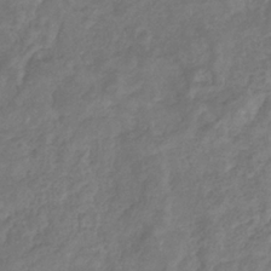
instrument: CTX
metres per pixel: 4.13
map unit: eHb
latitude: -34.7841
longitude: 75.8612
